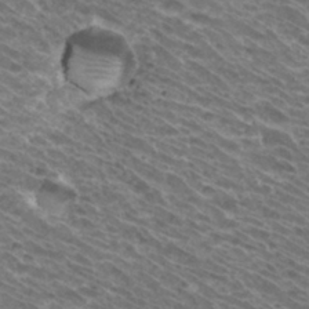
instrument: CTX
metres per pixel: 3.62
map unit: Hto
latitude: 33.1214
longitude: -40.8191
